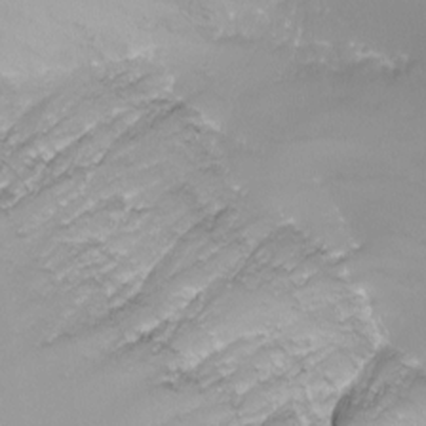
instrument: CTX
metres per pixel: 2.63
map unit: Nhu
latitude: -9.6722
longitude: -77.7449
